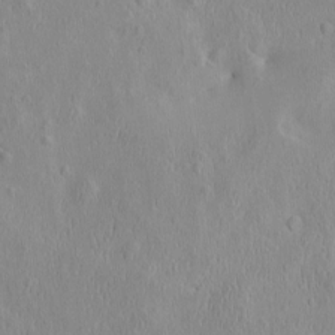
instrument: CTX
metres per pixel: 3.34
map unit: eHh
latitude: -2.6896
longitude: 19.2376
